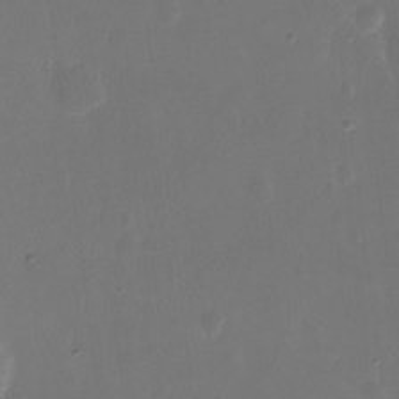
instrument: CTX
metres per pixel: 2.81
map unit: Hto
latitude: -13.1431
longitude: -40.9702
